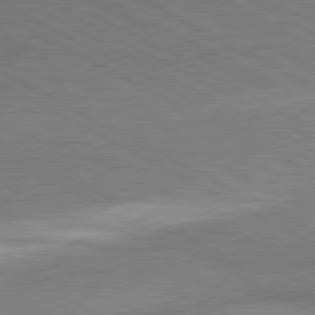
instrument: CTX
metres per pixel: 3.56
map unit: lApd
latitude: 80.4979
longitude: 165.0865
